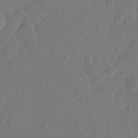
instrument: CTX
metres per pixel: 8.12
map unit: Hto
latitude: -7.9556
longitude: -40.1199
